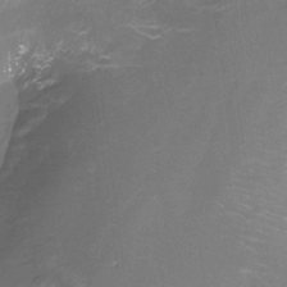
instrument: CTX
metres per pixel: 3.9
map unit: Htu
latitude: -13.3699
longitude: -45.4237
